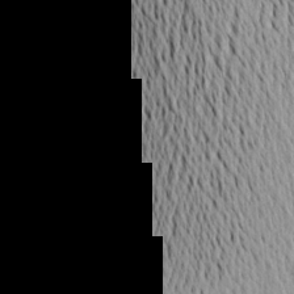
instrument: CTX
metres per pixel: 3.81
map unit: Aa
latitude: 18.5168
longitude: -143.2159
